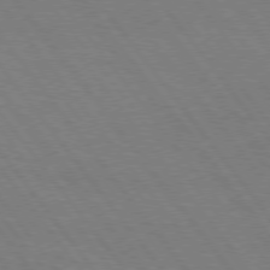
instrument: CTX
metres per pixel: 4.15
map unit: Hpe
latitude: 75.3860
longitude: -158.1578
